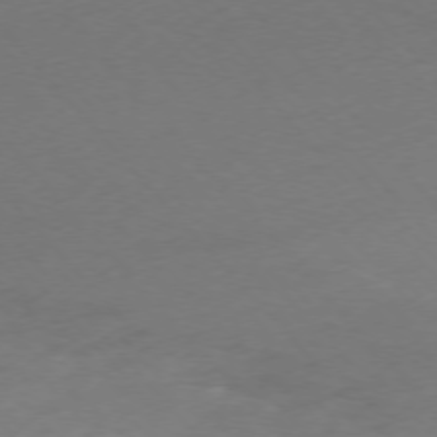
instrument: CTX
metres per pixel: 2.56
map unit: Ap
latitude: -76.4251
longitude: -72.0255
